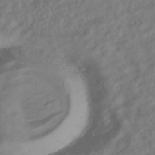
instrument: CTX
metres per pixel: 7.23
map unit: HNhu
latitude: -39.2376
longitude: 102.1606
